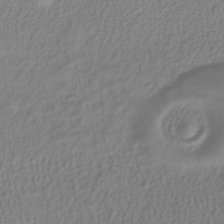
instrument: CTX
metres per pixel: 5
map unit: HNhu
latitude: -41.7100
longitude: 102.0283
